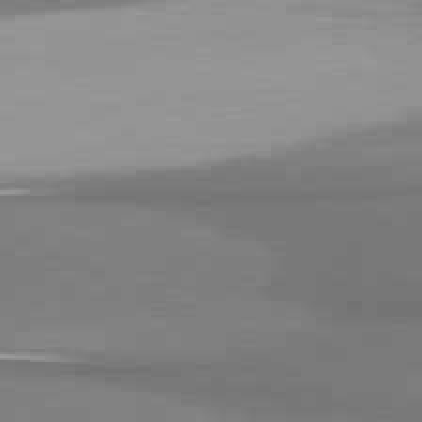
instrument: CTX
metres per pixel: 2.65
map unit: lApd
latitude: 80.7435
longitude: 177.0109
